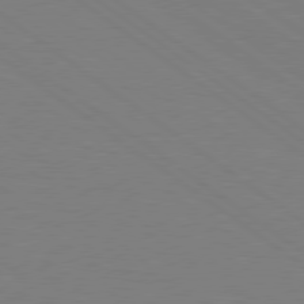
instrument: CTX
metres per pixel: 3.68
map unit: Hpe
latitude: 78.7435
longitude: -149.5938
